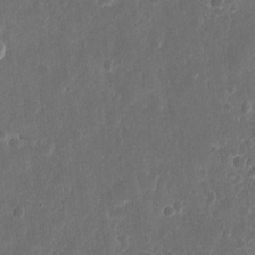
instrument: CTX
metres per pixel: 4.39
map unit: eHh
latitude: 11.2915
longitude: -72.4790
